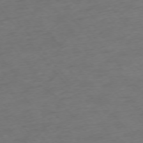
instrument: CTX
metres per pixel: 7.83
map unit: Ap
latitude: -75.9367
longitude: -84.1956
